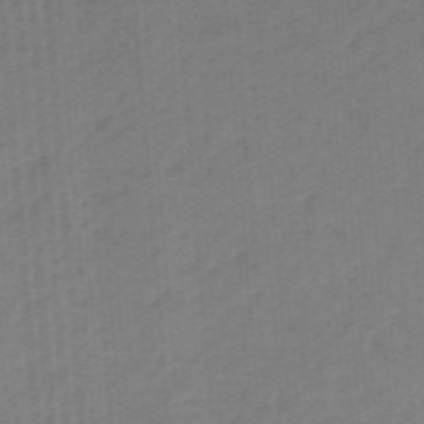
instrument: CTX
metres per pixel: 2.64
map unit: eHb
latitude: -46.5384
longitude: 83.2754
